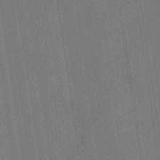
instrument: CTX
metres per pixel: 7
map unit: eHb
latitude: -34.7463
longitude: 73.5966
